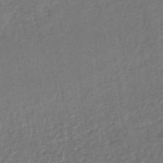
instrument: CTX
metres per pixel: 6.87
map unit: lHb
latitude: -44.4818
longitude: 64.6141
